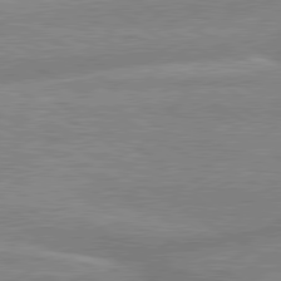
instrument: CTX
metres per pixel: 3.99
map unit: lApd
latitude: 80.1011
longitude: -165.5938
